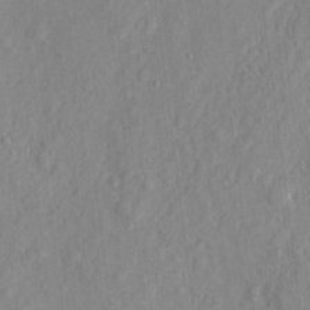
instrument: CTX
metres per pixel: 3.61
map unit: eHh
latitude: 5.9150
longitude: -73.5560
